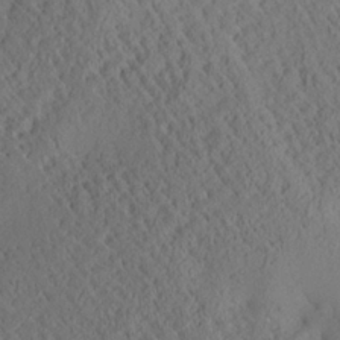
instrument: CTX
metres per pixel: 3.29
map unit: Aa
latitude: 25.3292
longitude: -133.7072
